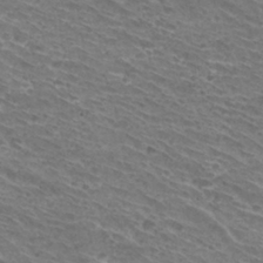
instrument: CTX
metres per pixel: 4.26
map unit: Hto
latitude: 30.3657
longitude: -44.2144
